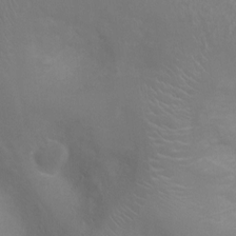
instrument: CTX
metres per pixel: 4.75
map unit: Ht
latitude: -3.4832
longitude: -18.0633
